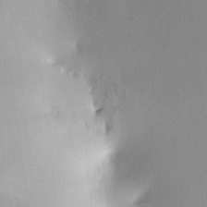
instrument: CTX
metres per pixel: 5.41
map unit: HNhu
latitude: 5.3671
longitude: 3.3698
